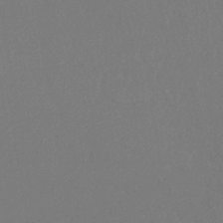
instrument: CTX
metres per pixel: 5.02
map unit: lHb
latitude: -41.1053
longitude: 69.6155
